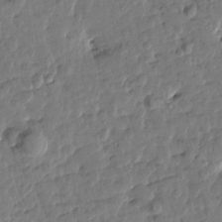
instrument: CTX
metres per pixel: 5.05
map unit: Htu
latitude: 0.6301
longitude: 179.9745
